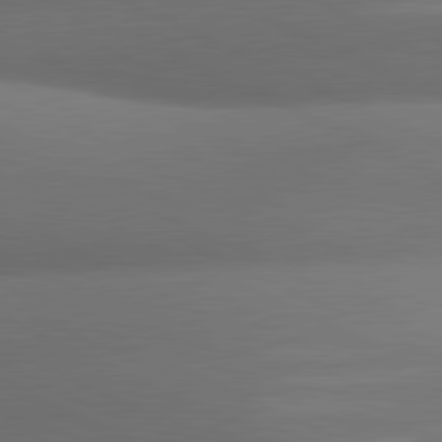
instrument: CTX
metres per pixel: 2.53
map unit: lApd
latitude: 81.1592
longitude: 133.9556
